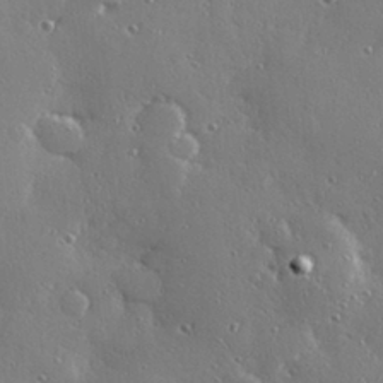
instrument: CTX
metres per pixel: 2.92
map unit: Hve
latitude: 28.5546
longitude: -91.6883
